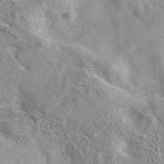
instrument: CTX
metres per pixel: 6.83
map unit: eAb
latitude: 41.5560
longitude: 107.5399
